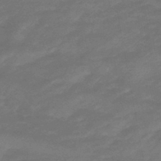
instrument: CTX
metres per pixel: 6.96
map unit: HNhu
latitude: -46.8030
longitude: 90.2173
